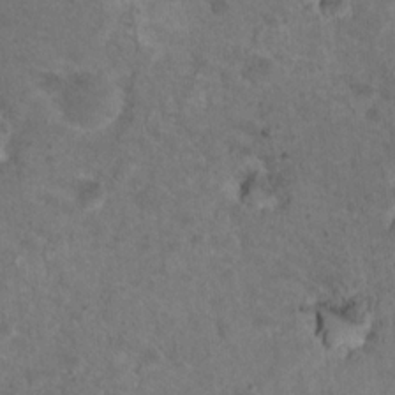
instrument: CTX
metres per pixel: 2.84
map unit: Nhu
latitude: 17.2348
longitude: -30.9892
